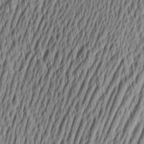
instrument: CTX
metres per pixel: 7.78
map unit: Aa
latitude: 6.9325
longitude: -129.5938
